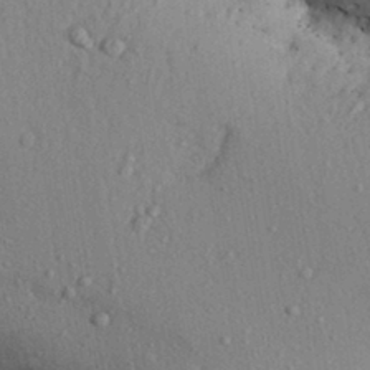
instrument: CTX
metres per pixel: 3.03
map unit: Aa
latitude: 30.9136
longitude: -145.4804
